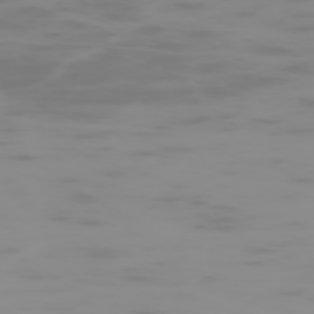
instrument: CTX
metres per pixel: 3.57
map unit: Hpe
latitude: -74.6330
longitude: 5.8800
